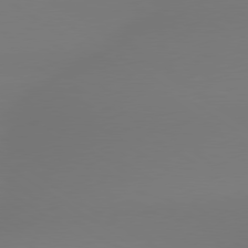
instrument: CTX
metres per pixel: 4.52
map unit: lApd
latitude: 79.1781
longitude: -143.6505
